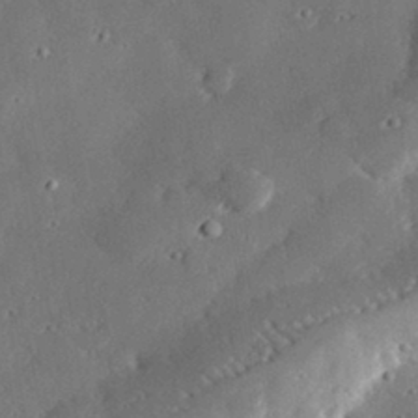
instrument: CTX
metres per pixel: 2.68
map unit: lHvf
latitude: 32.3278
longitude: -85.0081
